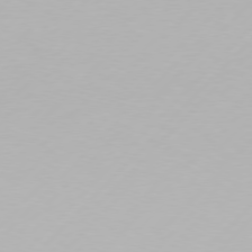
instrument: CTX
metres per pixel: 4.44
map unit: Hpe
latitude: 76.6490
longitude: -127.8395
